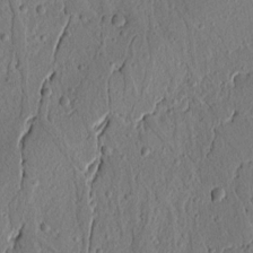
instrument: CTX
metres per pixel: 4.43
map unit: Ht
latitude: 11.8395
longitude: -75.7261
